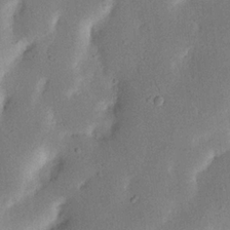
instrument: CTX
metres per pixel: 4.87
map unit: Nhu
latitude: 19.4804
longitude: -74.4979
